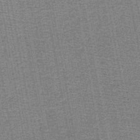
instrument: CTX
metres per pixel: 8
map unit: HNb
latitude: -49.0676
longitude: -40.9513
